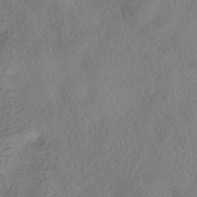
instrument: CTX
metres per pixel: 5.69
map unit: HNhu
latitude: -41.2376
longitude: 102.3495
